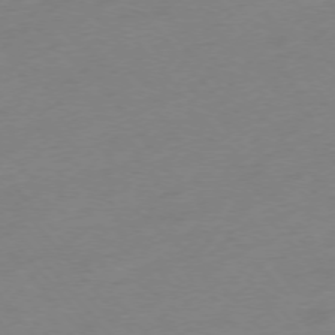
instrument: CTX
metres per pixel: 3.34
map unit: Hpe
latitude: -75.9178
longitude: -11.7639
